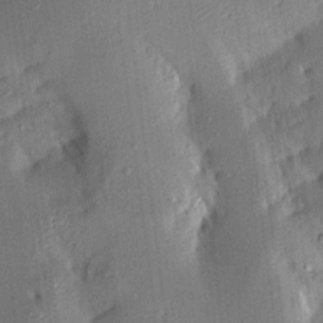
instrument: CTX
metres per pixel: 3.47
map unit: Aa
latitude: 15.8395
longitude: -148.8002
